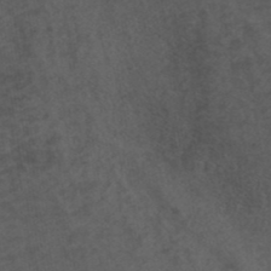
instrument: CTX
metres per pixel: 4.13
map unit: ANa
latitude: 39.6127
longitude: 20.0472
